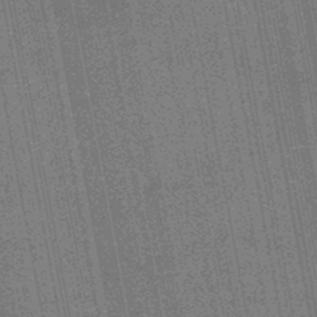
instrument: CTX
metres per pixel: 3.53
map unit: HNb
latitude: -45.3132
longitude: 52.7463
